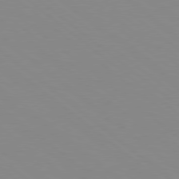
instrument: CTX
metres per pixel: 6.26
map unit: Hpe
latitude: 78.5546
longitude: -166.2900
